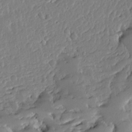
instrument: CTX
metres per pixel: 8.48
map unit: Ave
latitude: 12.8191
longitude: -135.9717
